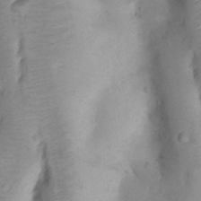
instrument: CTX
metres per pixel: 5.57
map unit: Nhu
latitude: 8.1956
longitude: -22.5924
